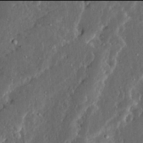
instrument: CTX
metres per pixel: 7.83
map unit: Ave
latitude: 13.9906
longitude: -137.2159
